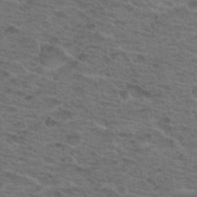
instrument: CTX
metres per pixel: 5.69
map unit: Nhu
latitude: 18.4412
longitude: -32.0822
